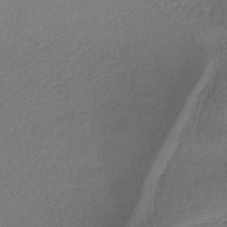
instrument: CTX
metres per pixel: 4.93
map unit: HNhu
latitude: -43.5399
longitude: 95.0108
